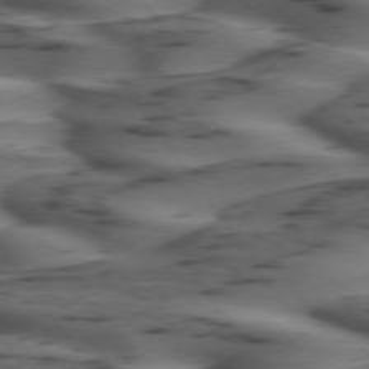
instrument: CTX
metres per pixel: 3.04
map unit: lApd
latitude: 74.8002
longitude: -70.3467
